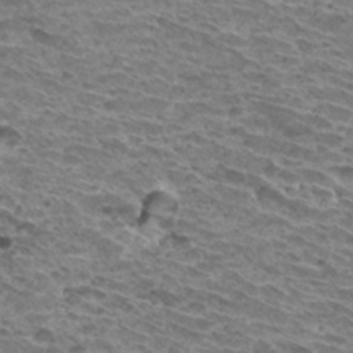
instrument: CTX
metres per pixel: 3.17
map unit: Hto
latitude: 32.7813
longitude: -40.1577
